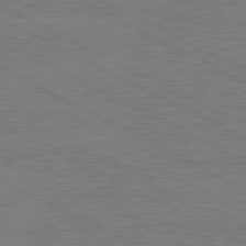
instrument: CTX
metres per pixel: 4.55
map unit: lApd
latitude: 80.7057
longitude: -127.8961
